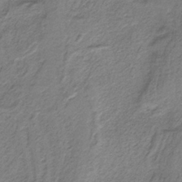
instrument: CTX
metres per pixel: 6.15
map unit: HNb
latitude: -37.0675
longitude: 54.4062
